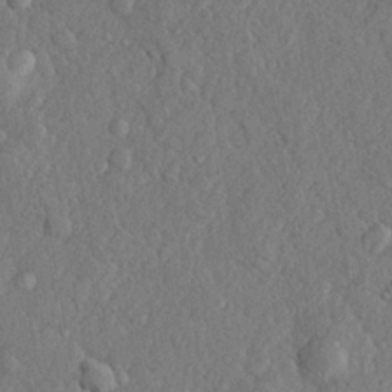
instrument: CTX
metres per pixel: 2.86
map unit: lHvf
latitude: 22.5357
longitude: 143.8044
